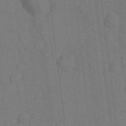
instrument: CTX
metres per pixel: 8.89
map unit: Ht
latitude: -9.6722
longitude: -36.0822
